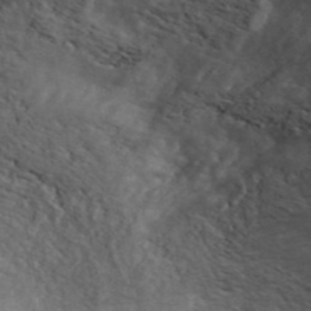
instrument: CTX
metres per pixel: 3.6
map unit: ANa
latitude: 43.2159
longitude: 29.3132
